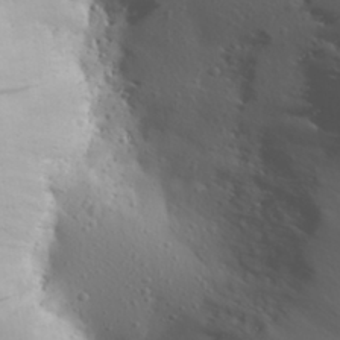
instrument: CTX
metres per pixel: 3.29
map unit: Aa
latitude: 27.8961
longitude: -146.1200
